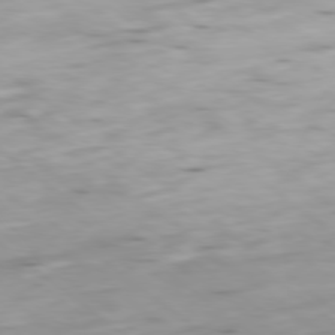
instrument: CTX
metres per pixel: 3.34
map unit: Ap
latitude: -79.1809
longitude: -92.7624
